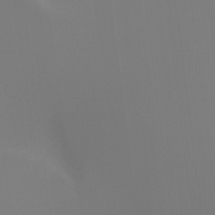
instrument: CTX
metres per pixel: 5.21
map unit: Ht
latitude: -4.1794
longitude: -60.7435
